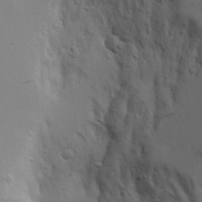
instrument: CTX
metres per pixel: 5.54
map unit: Aa
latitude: 19.3670
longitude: -125.9906
